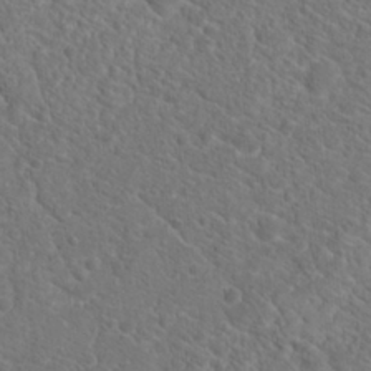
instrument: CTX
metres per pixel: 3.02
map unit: Hto
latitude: 19.0458
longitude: -38.4979
